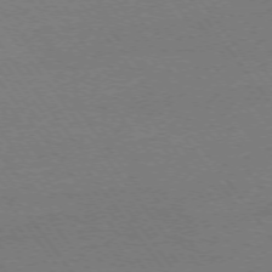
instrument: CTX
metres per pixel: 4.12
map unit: Ap
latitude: -74.8975
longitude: -82.7246
